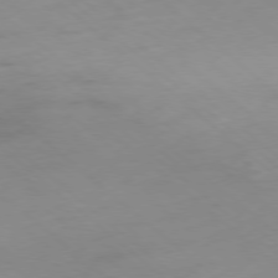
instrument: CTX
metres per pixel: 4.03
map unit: Hpe
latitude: -78.4818
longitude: -17.5560
